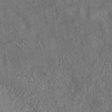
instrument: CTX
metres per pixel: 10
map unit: eAb
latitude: 35.3103
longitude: 109.2565
